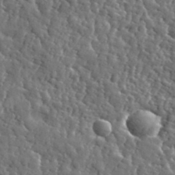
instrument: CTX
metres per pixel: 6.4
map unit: eHh
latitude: 35.5938
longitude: -80.5357
